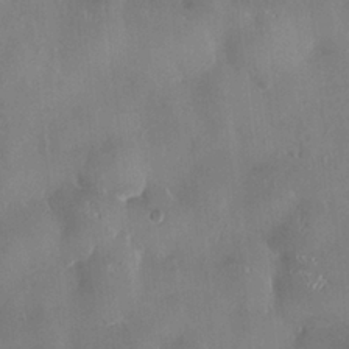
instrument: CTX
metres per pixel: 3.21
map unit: HNhu
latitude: 0.8947
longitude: -4.4979
